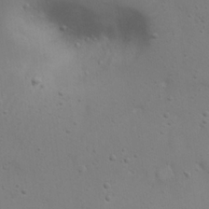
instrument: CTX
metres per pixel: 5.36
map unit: eHh
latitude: 22.9136
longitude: -69.4049
